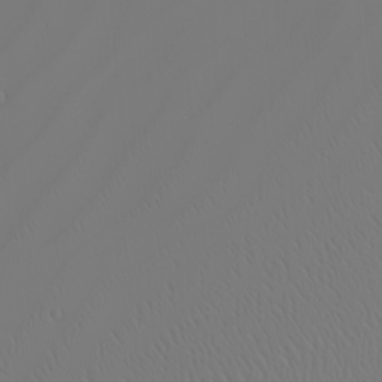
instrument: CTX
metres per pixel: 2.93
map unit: Nhu
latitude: -6.3117
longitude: -96.0633
